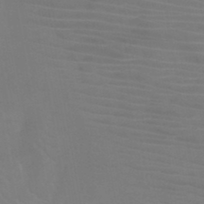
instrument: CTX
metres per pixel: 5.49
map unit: HNb
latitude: -46.8030
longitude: -43.8583
